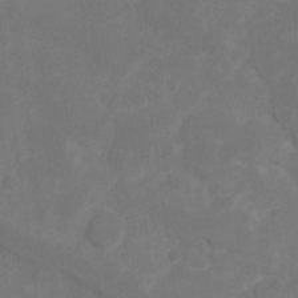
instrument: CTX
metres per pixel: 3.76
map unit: Hto
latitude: 4.3656
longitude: -33.2726
